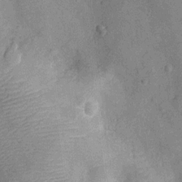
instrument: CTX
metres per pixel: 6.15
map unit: Ht
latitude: -12.3684
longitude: -23.8772
